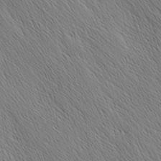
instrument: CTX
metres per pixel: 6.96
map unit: Nhu
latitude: -4.6140
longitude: -149.8394
